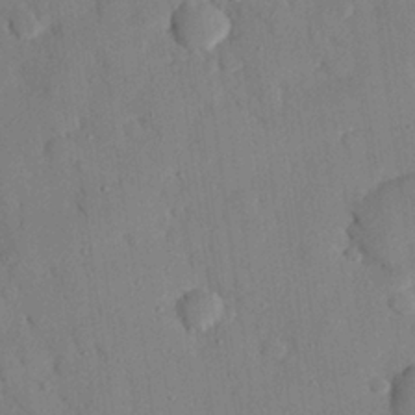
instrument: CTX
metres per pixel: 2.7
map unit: eHh
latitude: 26.4412
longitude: -79.5560
